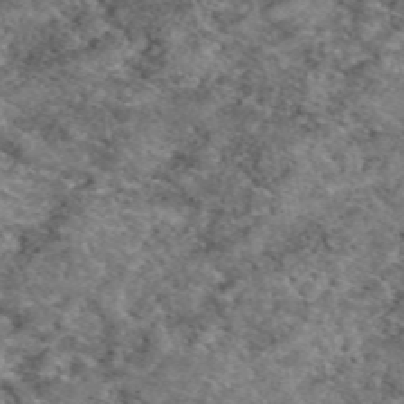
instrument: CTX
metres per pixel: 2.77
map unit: eAb
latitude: 49.4426
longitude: 110.2739
